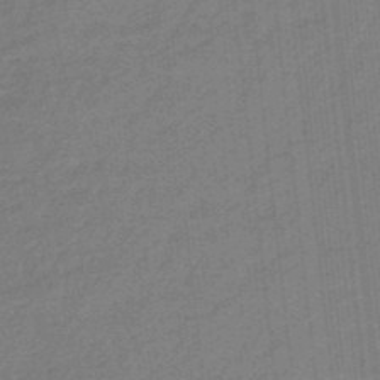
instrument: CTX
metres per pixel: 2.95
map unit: eHb
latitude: -46.3873
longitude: 86.9731
